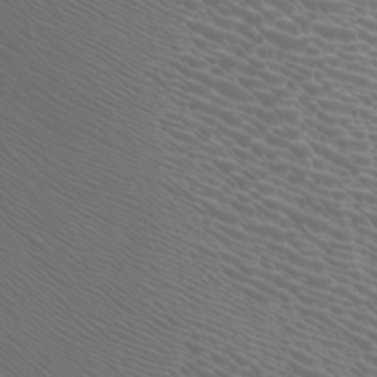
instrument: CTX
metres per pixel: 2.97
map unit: Nhu
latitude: -7.7666
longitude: -91.9717
